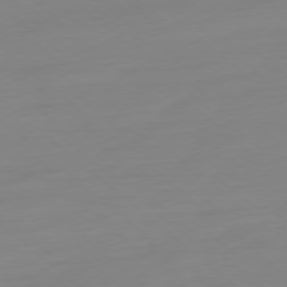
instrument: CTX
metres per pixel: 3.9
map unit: Ap
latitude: -78.3873
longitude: -77.3292
